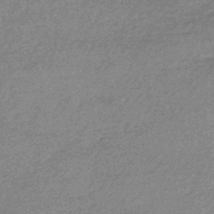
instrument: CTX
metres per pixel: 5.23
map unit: HNhu
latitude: -43.2375
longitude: 92.9353
